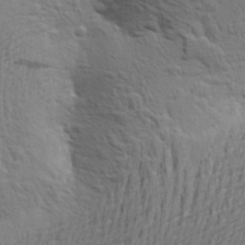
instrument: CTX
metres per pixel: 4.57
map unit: Aa
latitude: 22.9136
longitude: -150.1955
